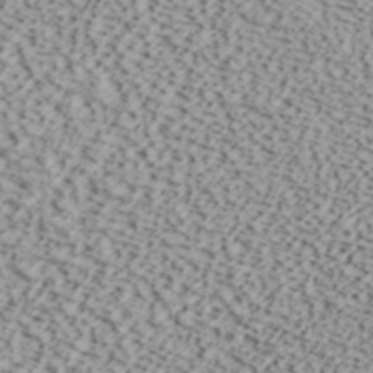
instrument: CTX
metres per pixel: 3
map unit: ANa
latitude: 40.6301
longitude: 30.1417
